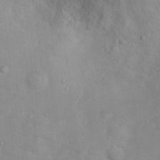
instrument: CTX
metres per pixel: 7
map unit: Hto
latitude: 17.5938
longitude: -39.3293
